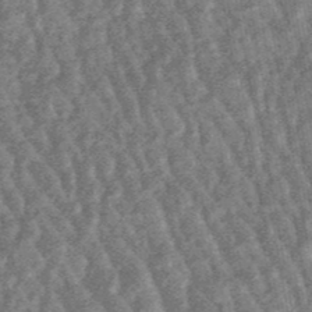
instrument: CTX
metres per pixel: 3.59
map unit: lHb
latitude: -48.1984
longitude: 79.5588
